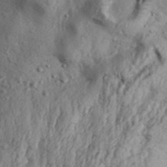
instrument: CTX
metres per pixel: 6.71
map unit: Aa
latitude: 32.2523
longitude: -135.1214
